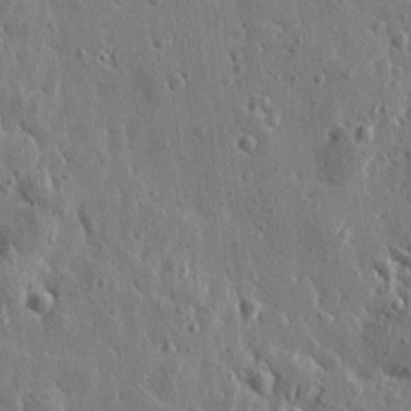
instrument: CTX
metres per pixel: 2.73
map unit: Htu
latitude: 1.3103
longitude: -178.2334
